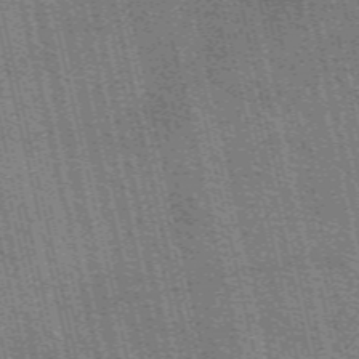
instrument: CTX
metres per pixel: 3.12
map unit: eAb
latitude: 50.9891
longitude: 110.0850
